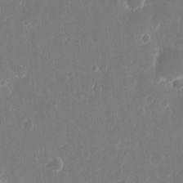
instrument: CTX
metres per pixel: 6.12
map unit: eHh
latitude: 10.3278
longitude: -71.5371
